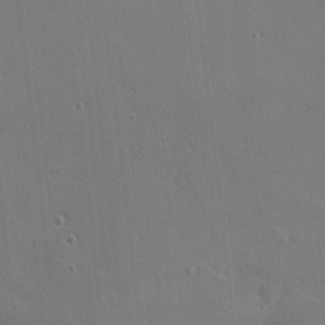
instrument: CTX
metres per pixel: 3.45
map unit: Nhu
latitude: 0.3467
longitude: -77.8205
